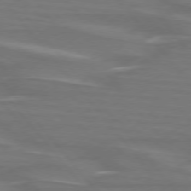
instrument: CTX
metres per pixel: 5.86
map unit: lApd
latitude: 75.4804
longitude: -80.4034
